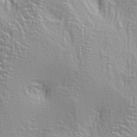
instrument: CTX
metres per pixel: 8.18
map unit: lAa
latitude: 4.1578
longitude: -113.0458
